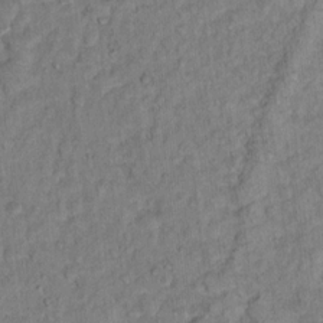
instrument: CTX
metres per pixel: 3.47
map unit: Hto
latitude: 12.8002
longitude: -37.2348
